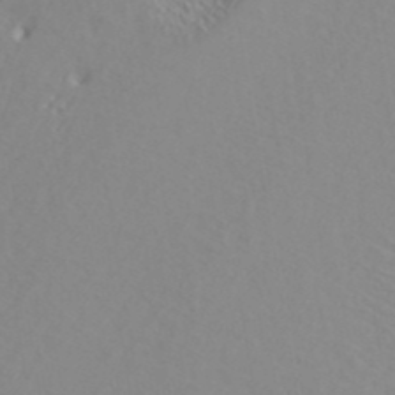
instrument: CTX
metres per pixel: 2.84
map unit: ANa
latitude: 40.9513
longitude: 28.6330
